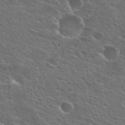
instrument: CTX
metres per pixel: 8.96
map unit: Hto
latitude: 26.1767
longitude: -45.2726
